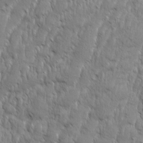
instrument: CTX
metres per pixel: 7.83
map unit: Aa
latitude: 8.3278
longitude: -130.0444
